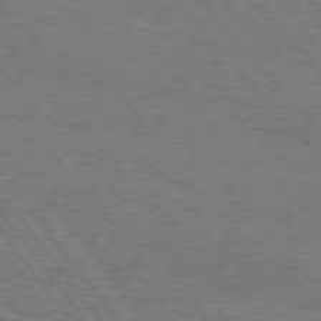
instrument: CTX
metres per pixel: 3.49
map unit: Hpe
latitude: 75.7828
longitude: -152.3845
